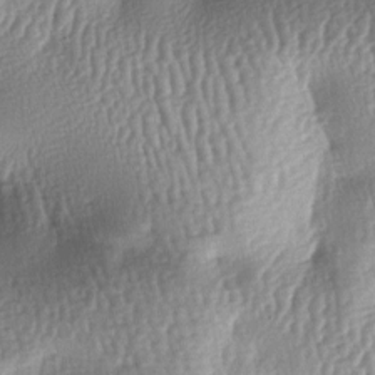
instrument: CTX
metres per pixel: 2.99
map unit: lAa
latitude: -6.8408
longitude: -127.4238
